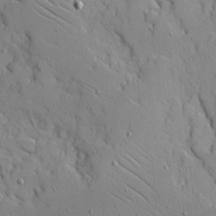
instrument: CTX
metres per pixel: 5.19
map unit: Ave
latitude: 10.5357
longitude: -101.4049
